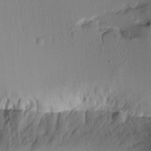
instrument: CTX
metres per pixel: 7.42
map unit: Aa
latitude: 11.4616
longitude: -126.9514
